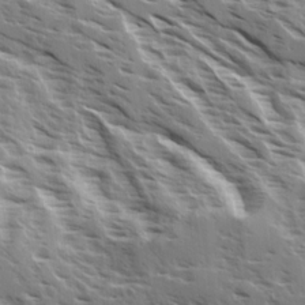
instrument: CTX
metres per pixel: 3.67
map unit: Ave
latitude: 16.7246
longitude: -129.7072
